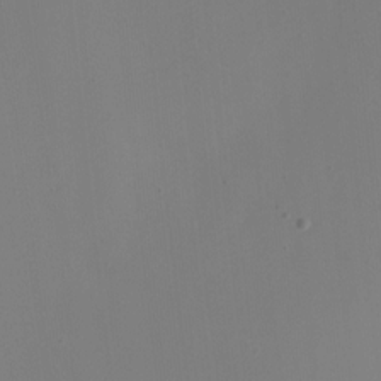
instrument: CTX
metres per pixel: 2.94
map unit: Nve
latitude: -22.8408
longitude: 106.6141
